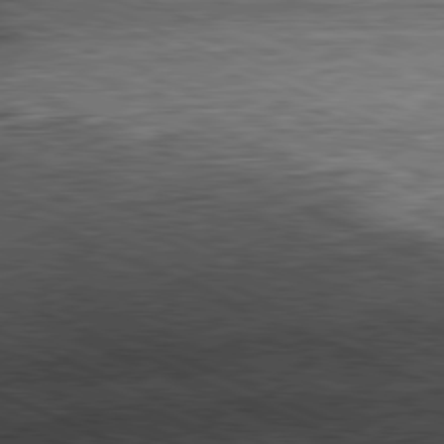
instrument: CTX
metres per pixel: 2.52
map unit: Hpe
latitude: -81.8234
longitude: 10.8408
